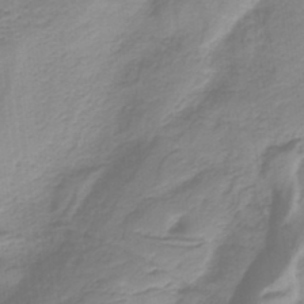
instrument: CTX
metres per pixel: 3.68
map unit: HNb
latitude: -36.6140
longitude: 55.4643
